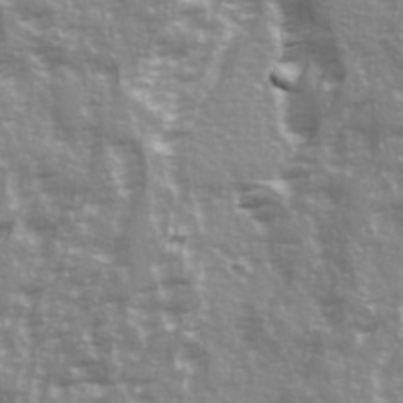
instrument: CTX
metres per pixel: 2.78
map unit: Ave
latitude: 22.1767
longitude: -132.7246
